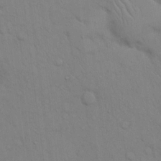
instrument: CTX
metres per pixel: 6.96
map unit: eHh
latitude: 16.8758
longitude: -62.6302
